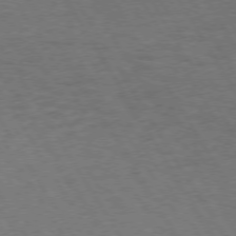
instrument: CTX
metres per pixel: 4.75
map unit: Hpe
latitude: 73.1970
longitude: -123.4048
